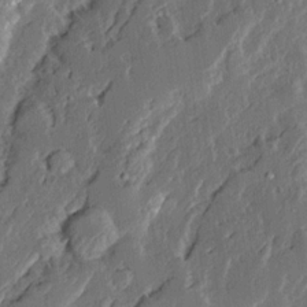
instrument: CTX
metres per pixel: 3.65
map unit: Ave
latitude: 14.1578
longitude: -136.9325
